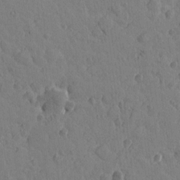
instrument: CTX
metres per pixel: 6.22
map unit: Htu
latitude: -0.8597
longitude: -175.5560
